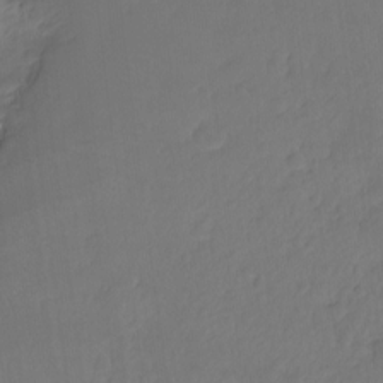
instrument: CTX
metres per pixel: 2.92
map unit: Hto
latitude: -7.9367
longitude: -47.0648
